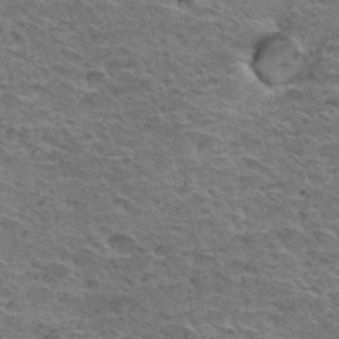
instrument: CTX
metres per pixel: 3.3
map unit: Hto
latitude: 33.4049
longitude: -39.5560
